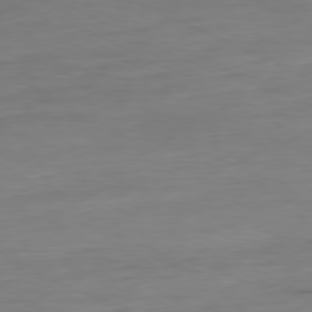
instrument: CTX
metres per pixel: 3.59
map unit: Ap
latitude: -80.7086
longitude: -81.5749
